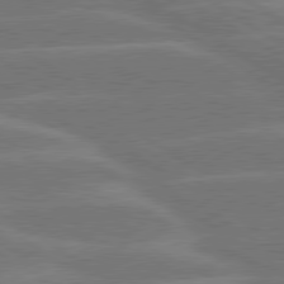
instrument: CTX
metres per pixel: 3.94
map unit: lApd
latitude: 79.9528
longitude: -122.4412
